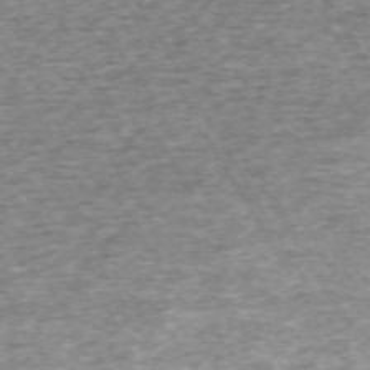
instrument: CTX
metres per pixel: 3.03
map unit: Hpe
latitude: -71.1809
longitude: 13.8045
